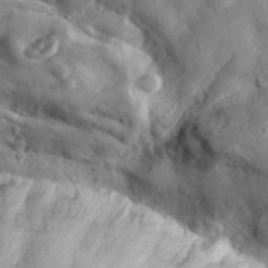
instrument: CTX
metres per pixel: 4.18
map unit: eHh
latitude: 31.1404
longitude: -77.1214
